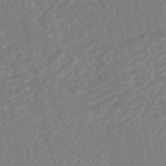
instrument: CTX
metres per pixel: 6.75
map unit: HNhu
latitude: -44.4818
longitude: 104.3306
